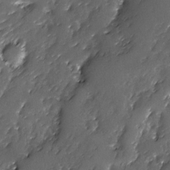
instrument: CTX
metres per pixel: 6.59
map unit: Ave
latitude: -7.7288
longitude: -117.9528
